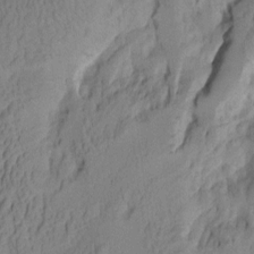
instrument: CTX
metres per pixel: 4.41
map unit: Aa
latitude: 7.5560
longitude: -128.1200
